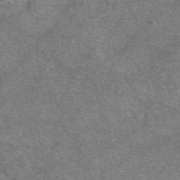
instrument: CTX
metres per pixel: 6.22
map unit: eAb
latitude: 47.3860
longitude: 123.2187
